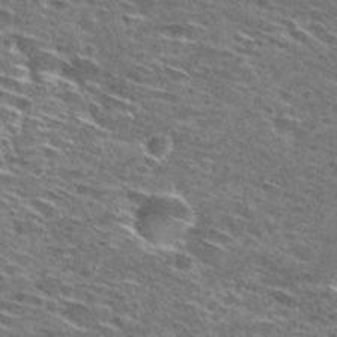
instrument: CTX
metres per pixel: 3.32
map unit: Hto
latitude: 28.4412
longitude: -46.7436
